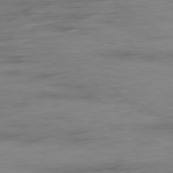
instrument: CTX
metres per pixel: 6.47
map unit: Ap
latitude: -79.8044
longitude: -52.8758
